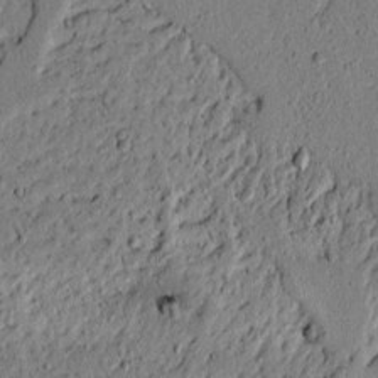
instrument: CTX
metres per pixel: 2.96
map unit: lAvf
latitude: 5.0080
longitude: 165.3699
